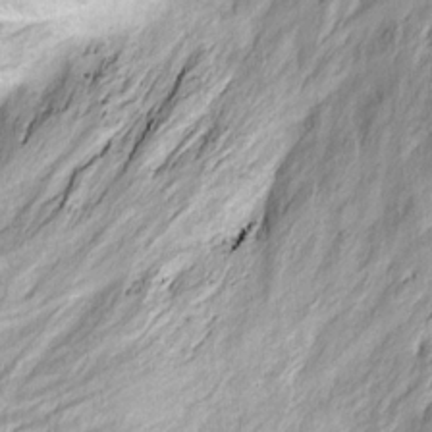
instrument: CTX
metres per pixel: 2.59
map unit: Ave
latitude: 14.0444
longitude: -131.6316
